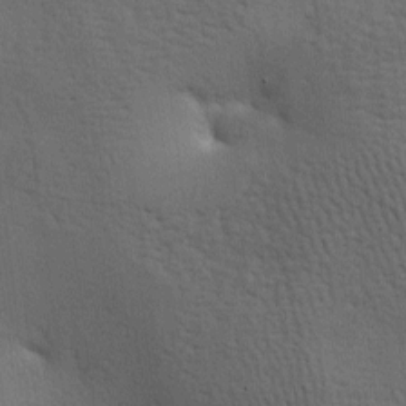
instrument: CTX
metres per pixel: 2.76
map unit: lAa
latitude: -7.4076
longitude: -125.3671
